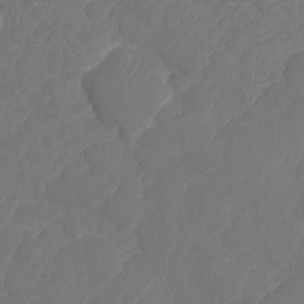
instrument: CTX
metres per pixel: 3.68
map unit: HNhu
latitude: -25.3321
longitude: 49.7478
